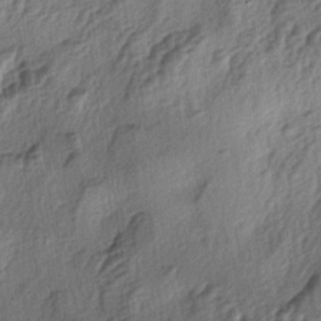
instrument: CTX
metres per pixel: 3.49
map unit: lAa
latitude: -4.4062
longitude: -124.1767
